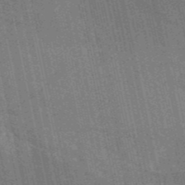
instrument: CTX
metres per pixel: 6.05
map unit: HNb
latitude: -52.7841
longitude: -38.5168
